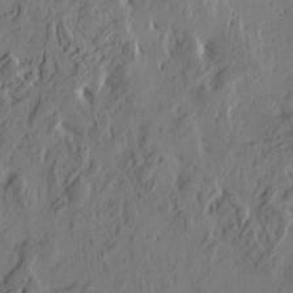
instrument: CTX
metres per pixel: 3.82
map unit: Htu
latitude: -3.1998
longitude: -178.4790
